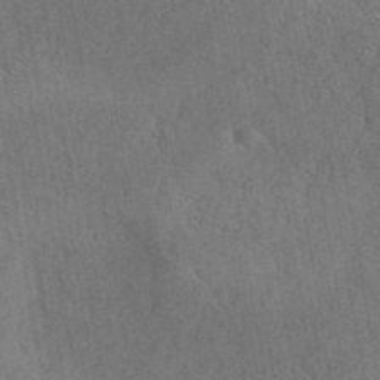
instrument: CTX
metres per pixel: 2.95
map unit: ANa
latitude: 41.4615
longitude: 52.5195
